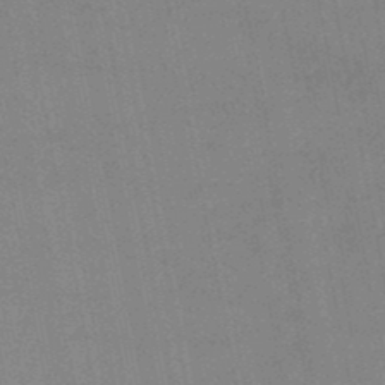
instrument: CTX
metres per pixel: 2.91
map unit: lHb
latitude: -48.0472
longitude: 70.8786
